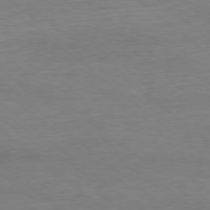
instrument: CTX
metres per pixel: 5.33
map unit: Ap
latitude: -78.1039
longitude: -92.5545
